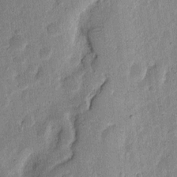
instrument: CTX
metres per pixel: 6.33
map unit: eHh
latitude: 7.0269
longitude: -71.1970
